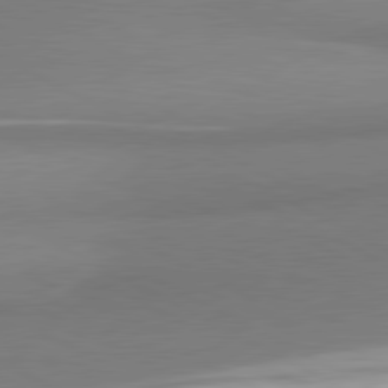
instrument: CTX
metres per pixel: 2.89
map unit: lApd
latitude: 80.7057
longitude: 167.6155
